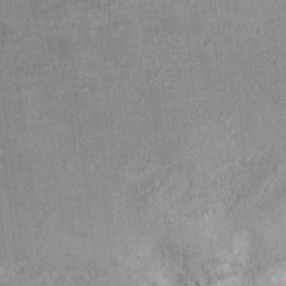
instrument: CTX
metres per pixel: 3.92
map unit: Ht
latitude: 8.5168
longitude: -36.2711
